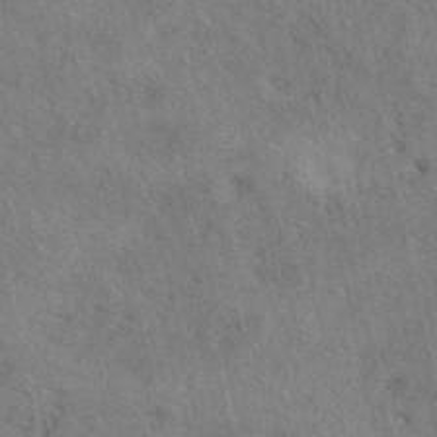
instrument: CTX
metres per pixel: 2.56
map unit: eAb
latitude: 41.0458
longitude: 108.8975
